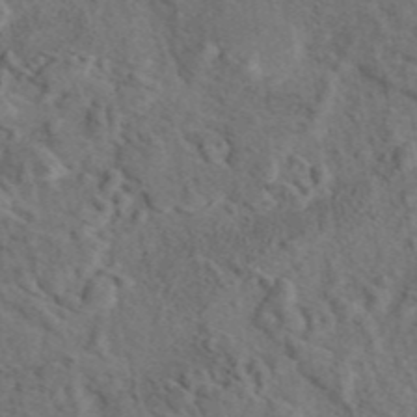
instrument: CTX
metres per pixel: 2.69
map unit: eAb
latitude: 43.6883
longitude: 114.6896
